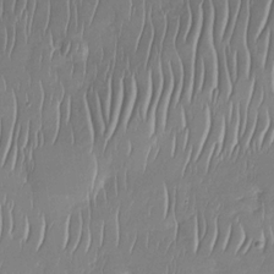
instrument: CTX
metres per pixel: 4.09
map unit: Nhu
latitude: -30.7274
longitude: -59.7072
